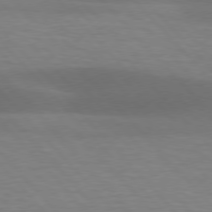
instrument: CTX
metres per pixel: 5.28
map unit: lApd
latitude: 76.7246
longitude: -59.1214
